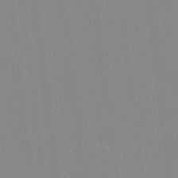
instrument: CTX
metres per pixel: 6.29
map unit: lHvf
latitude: -12.1039
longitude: -104.5357
